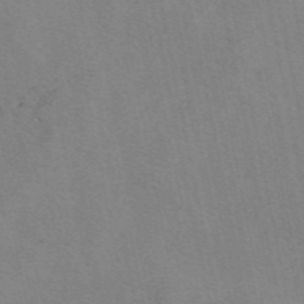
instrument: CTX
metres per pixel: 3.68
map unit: eAb
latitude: 49.7828
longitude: 104.7085
